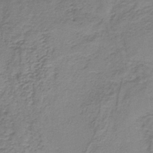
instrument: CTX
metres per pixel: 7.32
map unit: HNb
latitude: -33.8989
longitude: 60.1039
